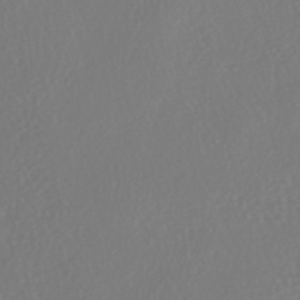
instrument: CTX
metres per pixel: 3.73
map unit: HNhu
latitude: -46.9164
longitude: 104.0661
